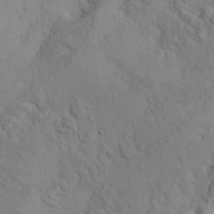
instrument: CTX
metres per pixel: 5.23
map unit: Hto
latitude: 14.0444
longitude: -59.8205
